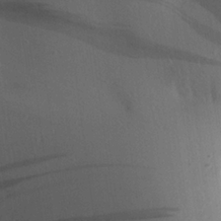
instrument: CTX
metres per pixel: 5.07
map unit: Aa
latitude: 24.4790
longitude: -144.7435
